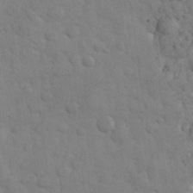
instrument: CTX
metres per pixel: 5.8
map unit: eHh
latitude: 32.3467
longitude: -68.5546
